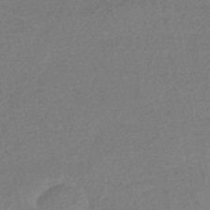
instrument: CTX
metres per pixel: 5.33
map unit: HNhu
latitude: -43.1431
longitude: 95.4454
